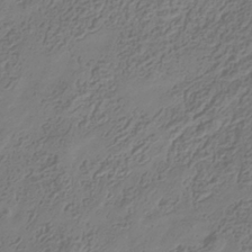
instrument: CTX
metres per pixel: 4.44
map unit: Hve
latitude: -35.3321
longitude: 89.2187
